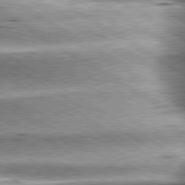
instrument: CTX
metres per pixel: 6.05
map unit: lApd
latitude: 80.0822
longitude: -142.4601
